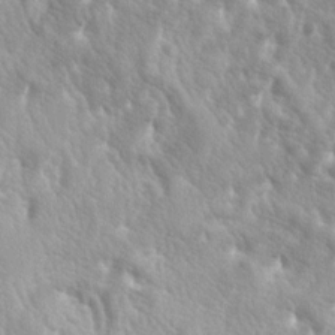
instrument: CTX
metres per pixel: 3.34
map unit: lAa
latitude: -6.2172
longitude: -125.3671
